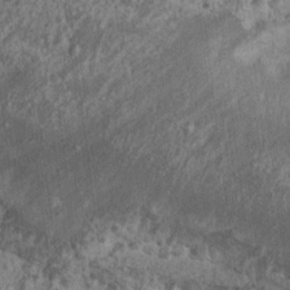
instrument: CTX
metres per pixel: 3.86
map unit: Nhu
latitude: 6.9703
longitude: -20.4790
